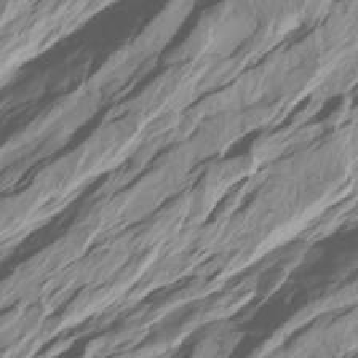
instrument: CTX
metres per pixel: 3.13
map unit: Htu
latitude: -6.8786
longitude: -70.1011
